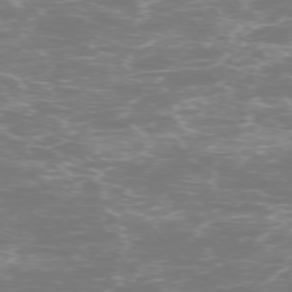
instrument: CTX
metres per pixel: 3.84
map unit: Ap
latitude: -74.6141
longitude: -76.0255
